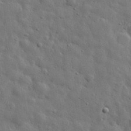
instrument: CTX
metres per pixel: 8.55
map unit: eHh
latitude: 31.1970
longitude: -73.7261
